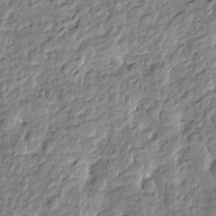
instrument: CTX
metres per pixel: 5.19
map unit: Htu
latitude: -1.2565
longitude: -178.9325
